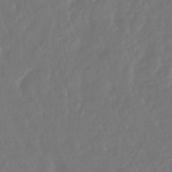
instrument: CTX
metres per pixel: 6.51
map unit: lHb
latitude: -42.9352
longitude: 77.2943
